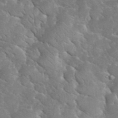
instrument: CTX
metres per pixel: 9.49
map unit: eHh
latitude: 36.5357
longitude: -67.0647
